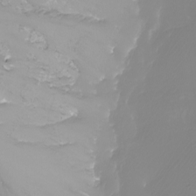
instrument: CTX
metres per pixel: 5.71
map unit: Nhu
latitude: -8.2928
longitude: -83.7449
